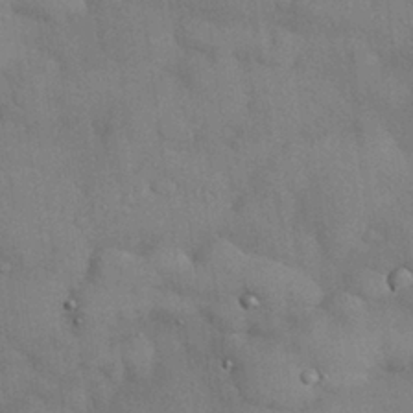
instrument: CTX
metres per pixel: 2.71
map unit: Nhu
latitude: 27.4993
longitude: -71.1592
